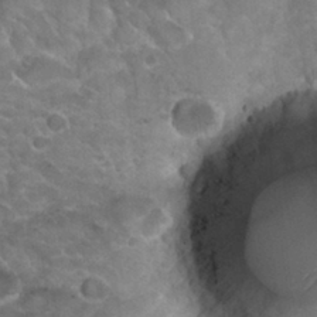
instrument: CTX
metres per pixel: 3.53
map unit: Nhu
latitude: 29.7260
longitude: -53.5371
